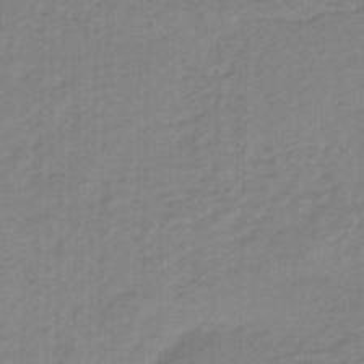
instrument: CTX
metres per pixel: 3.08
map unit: eHb
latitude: -46.3684
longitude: 89.1998
